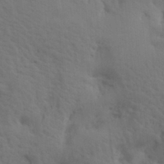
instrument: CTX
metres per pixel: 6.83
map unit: lAa
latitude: 19.3103
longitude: -138.8569
